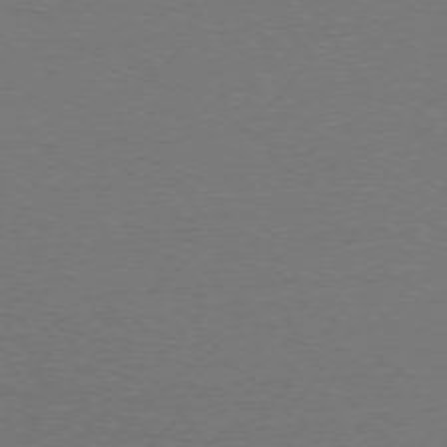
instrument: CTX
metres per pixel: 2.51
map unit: Ap
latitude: -76.1795
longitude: -60.6301
